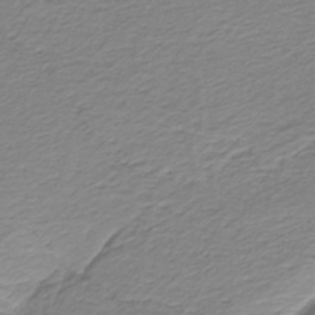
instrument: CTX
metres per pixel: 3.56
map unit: HNb
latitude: -37.1809
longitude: 53.8422
